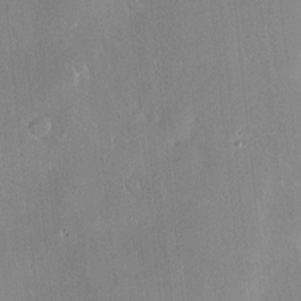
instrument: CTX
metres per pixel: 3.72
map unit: Hve
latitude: -10.2740
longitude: 175.2375
